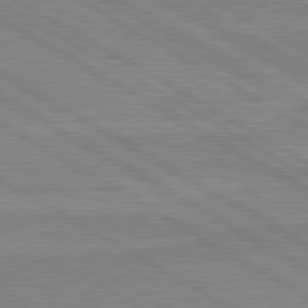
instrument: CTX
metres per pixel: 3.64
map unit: lApd
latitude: 80.2333
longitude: 168.7652
